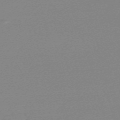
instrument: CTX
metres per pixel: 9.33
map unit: eHh
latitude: -61.6344
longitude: 52.1983
